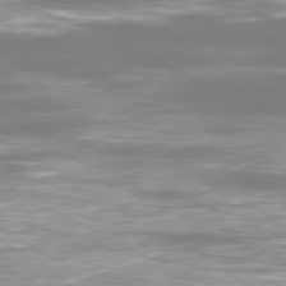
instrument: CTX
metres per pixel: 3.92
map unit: Ap
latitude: -80.0850
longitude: -60.6301
